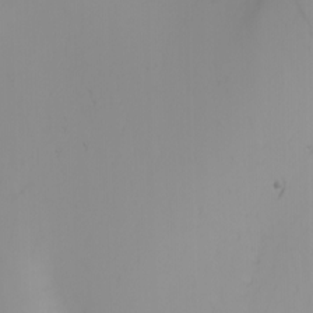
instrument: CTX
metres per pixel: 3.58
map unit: Nhu
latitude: -3.1620
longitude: -72.2334
